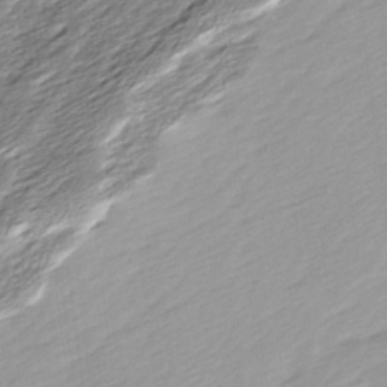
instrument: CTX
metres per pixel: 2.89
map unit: Ave
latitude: 15.8017
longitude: -136.4412
